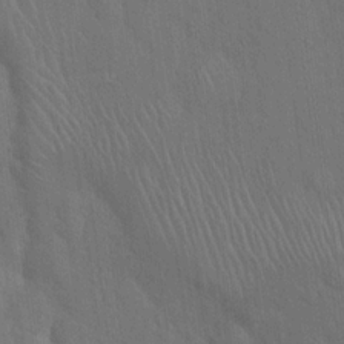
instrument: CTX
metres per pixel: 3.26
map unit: Hto
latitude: 16.4790
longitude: -57.9717
